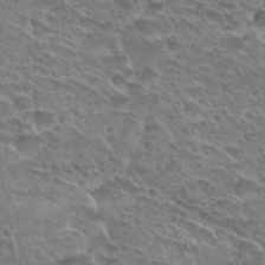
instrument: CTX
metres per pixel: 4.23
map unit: Hto
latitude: 28.8380
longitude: -39.0836
